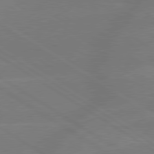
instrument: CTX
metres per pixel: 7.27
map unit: lApd
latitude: 79.3671
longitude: -143.5182
